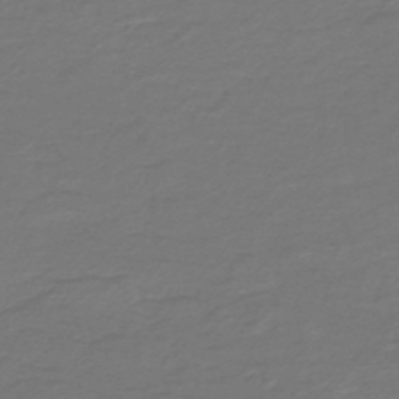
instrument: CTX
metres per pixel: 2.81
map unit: HNb
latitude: -47.5399
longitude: 52.7463
